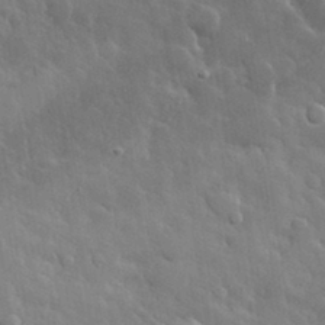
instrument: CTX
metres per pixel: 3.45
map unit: lHvf
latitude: 33.8394
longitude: -86.6868
